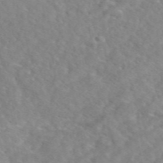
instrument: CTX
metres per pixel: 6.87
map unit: eAb
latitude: 48.3845
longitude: 117.7477
